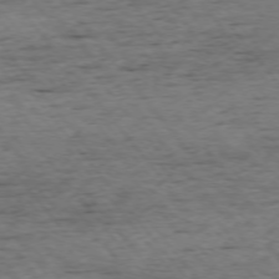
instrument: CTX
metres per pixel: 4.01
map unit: Ap
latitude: -75.1432
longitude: -90.6679
